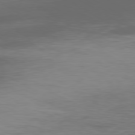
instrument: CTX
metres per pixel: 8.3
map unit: Ap
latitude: -79.5210
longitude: -92.1011
